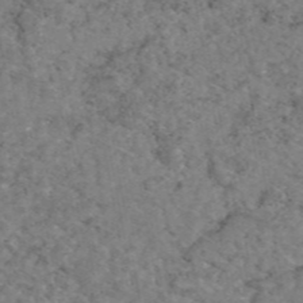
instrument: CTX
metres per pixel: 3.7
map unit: eAb
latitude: 47.5371
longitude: 113.4643
